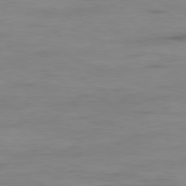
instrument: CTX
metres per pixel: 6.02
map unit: Ap
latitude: -79.3320
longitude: -77.4237
